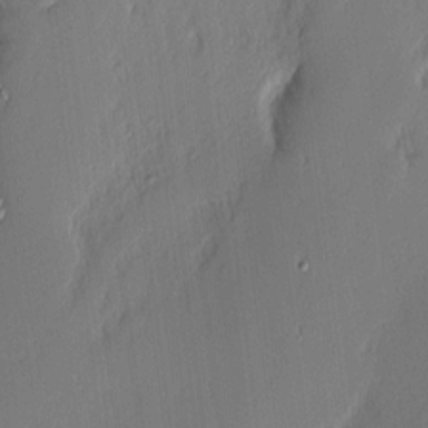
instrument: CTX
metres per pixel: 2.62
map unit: Nhu
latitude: 3.1970
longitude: -76.5168
